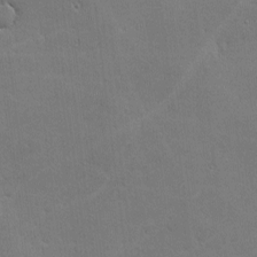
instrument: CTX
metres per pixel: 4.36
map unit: lHvf
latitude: -9.4832
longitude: -102.0255
